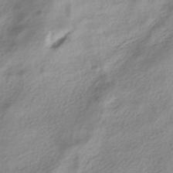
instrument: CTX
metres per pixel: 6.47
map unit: HNhu
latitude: -40.2361
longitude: 93.2376
